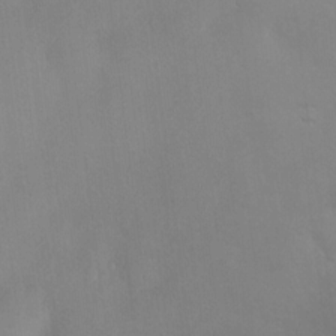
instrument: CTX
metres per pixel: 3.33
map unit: Hve
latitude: -11.0298
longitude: 173.9367
